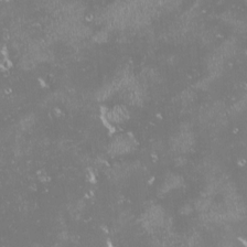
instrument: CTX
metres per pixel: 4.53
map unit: HNhu
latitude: -1.6155
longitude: 11.0864
